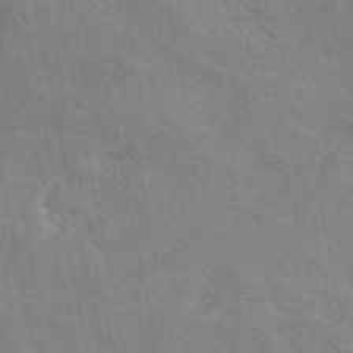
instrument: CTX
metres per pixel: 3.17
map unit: eAb
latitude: 50.7624
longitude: 116.6896
